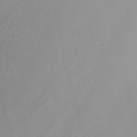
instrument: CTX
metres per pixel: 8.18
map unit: Nhu
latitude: -7.6344
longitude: -75.6316
